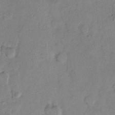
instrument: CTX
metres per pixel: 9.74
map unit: Hto
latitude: 7.3860
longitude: -62.2145
